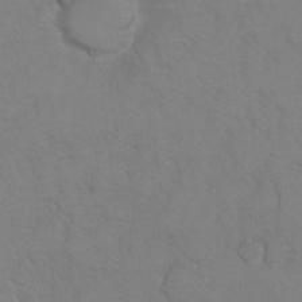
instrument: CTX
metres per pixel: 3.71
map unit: Hto
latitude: 6.5924
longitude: -30.8002
